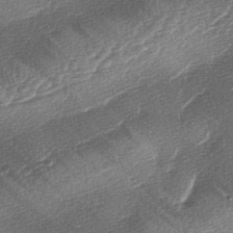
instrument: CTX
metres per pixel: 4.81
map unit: lAa
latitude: -3.0108
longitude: -128.7246
